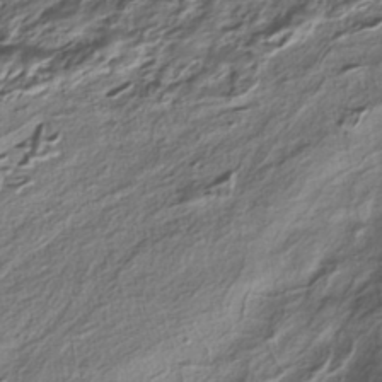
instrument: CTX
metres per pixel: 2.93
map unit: HNhu
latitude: -40.2739
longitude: 107.6533
